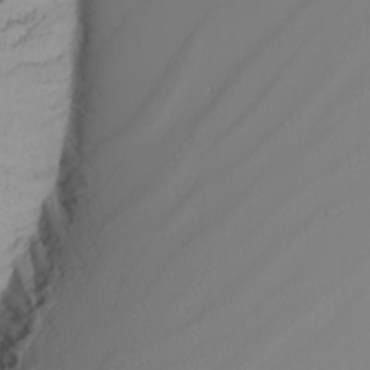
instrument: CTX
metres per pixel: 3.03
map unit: Nhu
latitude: -5.6533
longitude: -92.1577
